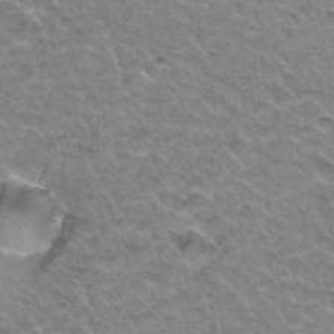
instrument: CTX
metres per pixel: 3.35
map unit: Hto
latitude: 34.7624
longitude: -48.9514
